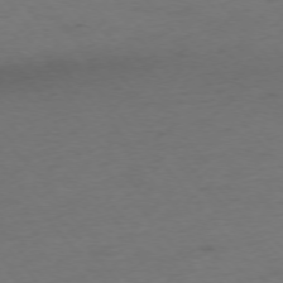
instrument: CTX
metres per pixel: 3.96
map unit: Ap
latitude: -75.4266
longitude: -66.4034
